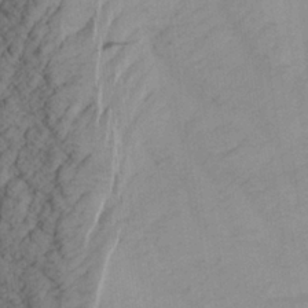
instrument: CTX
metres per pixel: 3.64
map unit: Aa
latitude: 27.6316
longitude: -131.2915
